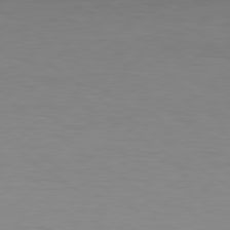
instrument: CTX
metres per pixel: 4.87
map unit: lApd
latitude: 79.0648
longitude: -117.8583
